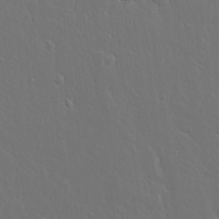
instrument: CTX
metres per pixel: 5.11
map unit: Aa
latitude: 17.9528
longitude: -124.7246
